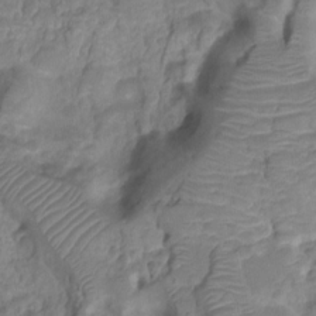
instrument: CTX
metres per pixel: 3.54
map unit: HNhu
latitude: -20.6896
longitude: 85.0486
